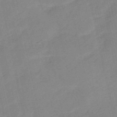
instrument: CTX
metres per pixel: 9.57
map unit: HNb
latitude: -52.9919
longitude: -49.6694
